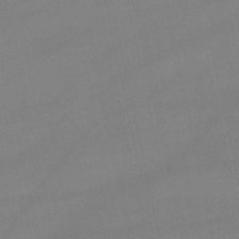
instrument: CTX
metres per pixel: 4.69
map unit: lHb
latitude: -46.8030
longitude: 70.2551
